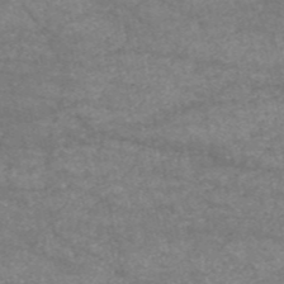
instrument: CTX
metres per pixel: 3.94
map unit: HNb
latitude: -53.2753
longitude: -38.9703
